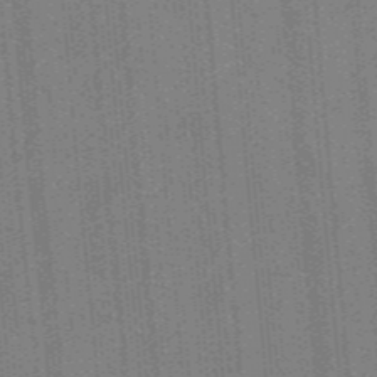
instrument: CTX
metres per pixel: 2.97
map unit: ANa
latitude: -38.2929
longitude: 94.8408
